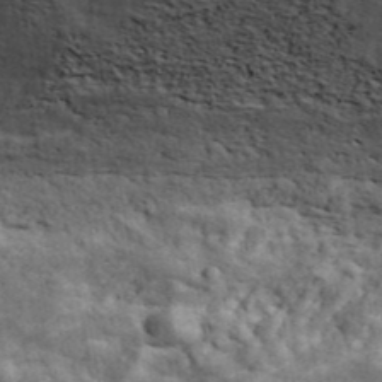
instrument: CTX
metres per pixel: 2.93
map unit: ANa
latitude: 41.8205
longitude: 16.2551
